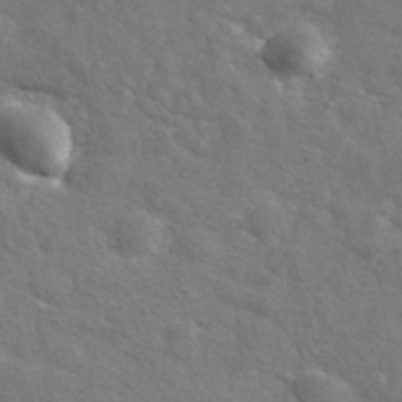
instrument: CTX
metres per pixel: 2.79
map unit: ANa
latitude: 39.9528
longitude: 22.2551
